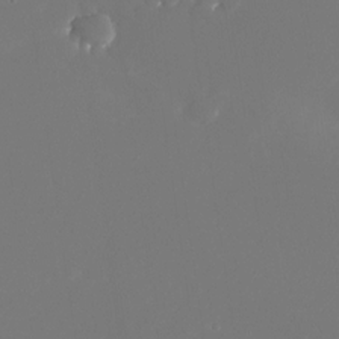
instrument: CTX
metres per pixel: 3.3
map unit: Nhu
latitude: -24.8786
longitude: -72.3279
